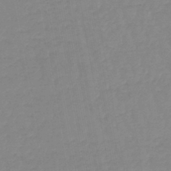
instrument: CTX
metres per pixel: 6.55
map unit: lHb
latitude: -44.5007
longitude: 62.8597
